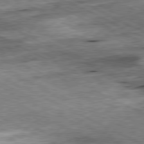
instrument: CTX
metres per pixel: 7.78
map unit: Ap
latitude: -81.2187
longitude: -89.0837
